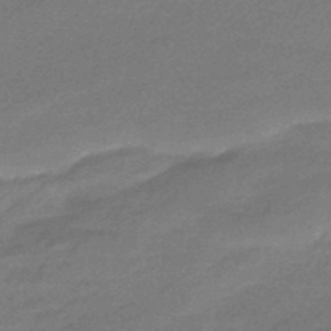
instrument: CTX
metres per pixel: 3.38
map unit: HNhu
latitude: -44.8219
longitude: 93.2187
